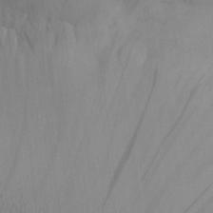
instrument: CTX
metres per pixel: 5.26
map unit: Aa
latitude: 27.4049
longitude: -132.2712
